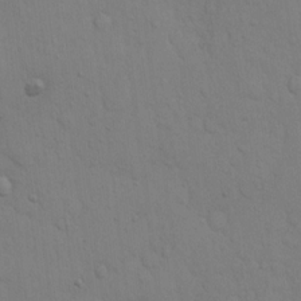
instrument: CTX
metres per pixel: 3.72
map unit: Hto
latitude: 12.8191
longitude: -56.7813
